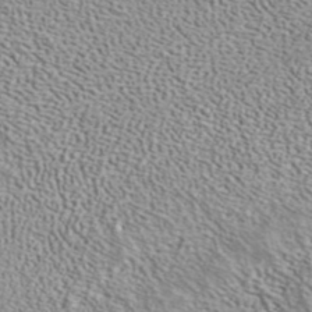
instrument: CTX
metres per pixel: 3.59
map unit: ANa
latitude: 39.7638
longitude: 19.2376
